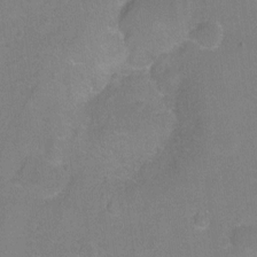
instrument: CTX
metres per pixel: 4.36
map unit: Hto
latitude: -5.4643
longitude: -35.6694
